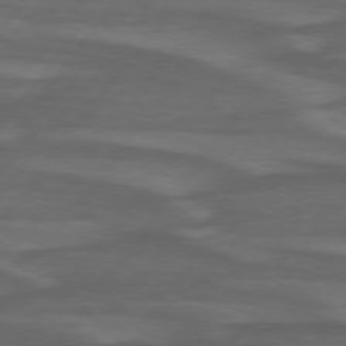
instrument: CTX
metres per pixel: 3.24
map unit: lApd
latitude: 74.7624
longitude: -78.4412
